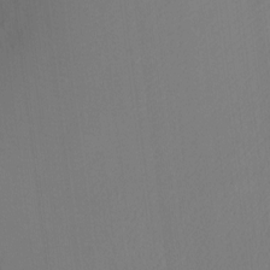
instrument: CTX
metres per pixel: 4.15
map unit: Ht
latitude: -7.8611
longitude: -34.4790
